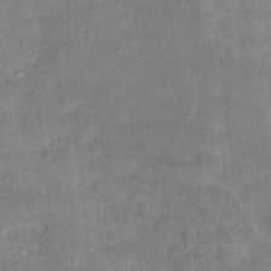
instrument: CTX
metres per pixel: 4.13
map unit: Hto
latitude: 18.0633
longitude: -39.0647
